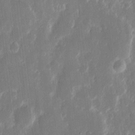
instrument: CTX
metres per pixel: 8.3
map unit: eHh
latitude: 12.7435
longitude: -71.9717
